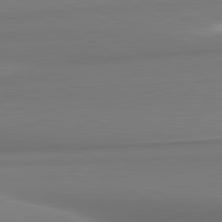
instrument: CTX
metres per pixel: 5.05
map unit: lApd
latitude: 81.5182
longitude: 176.9542
